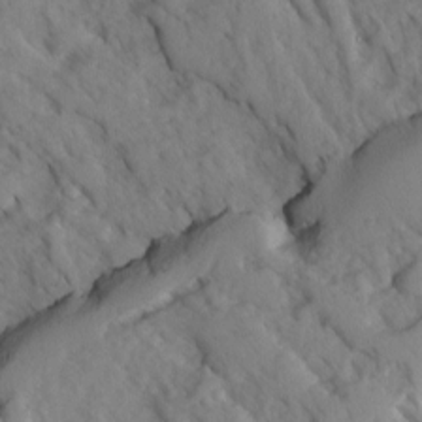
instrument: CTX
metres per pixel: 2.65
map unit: Ave
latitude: -0.8975
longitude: -111.1025
